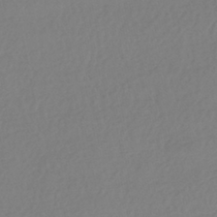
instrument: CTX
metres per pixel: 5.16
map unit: HNhu
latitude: -41.7666
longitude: 93.5210
